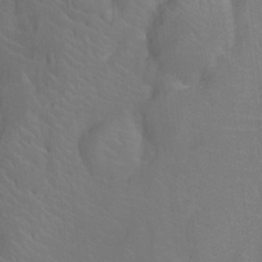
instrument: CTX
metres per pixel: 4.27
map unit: Nhu
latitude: -13.5399
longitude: -24.6868
